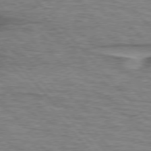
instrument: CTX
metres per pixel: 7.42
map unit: lApd
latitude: 76.2333
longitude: -77.1403
